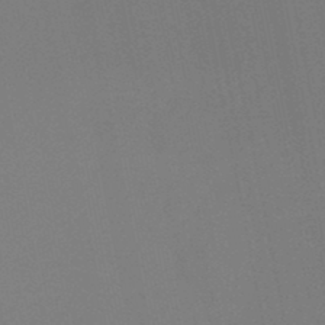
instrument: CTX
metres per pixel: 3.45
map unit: HNb
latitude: -45.9556
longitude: 55.8989
